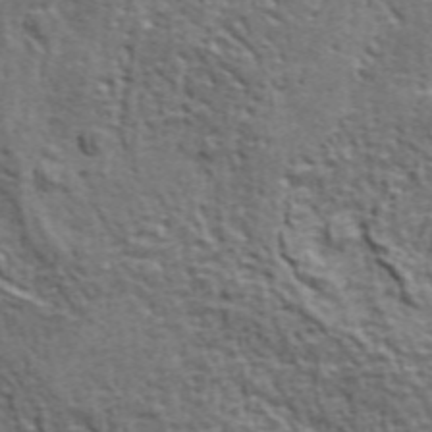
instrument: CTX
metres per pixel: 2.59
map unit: ANa
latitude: 43.9717
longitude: -85.8395
